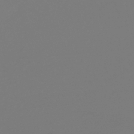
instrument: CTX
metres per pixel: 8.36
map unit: lHb
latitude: -42.1605
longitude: 75.7856
